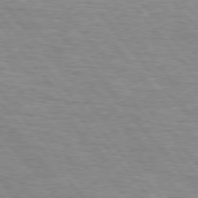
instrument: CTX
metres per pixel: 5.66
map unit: lApd
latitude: 76.1577
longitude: -86.6112
